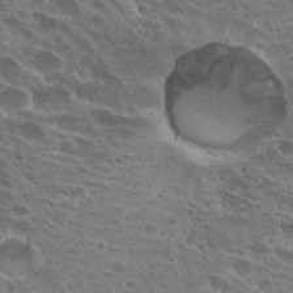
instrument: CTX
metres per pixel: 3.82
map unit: Hto
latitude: 27.2915
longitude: -40.4789
